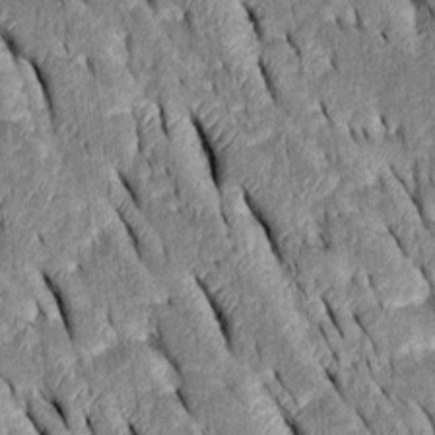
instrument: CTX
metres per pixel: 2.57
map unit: Htu
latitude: -1.1432
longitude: 149.8234
